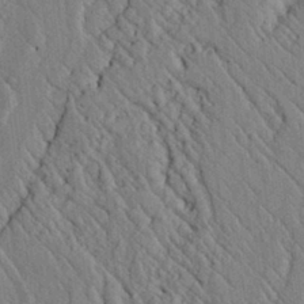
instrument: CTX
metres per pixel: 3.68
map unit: lAvf
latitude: 6.6301
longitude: 159.8422
